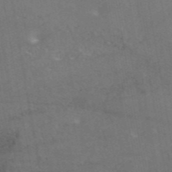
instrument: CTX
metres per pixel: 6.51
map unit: eAb
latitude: 45.8205
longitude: 115.4832
